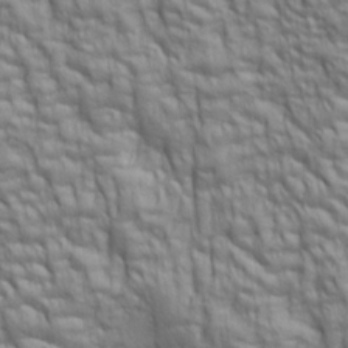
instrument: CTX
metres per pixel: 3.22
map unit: lAa
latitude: 6.2711
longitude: -115.7071
